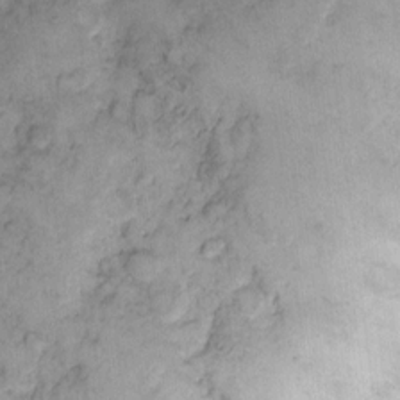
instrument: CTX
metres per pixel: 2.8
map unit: eHh
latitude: 10.2334
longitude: -64.8758
